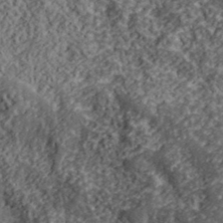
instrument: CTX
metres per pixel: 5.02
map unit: lHvf
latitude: 40.0822
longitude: -88.3657
